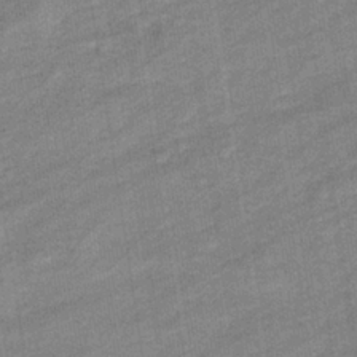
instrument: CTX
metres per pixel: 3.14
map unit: eHb
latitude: -37.5399
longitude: 77.6911
